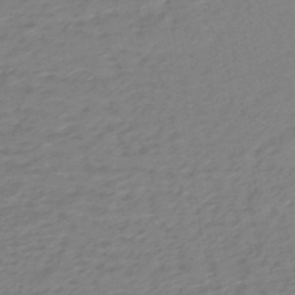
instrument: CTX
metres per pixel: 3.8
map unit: eHb
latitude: -46.1228
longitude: 84.4251
